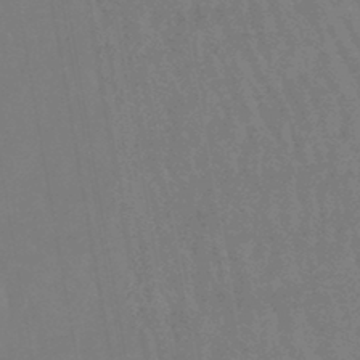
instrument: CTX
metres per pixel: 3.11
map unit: eHb
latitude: -46.1039
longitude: 79.8044
